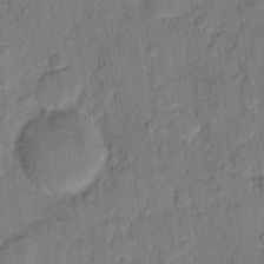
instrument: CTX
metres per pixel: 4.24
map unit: eHh
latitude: 11.0648
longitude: -65.5938
